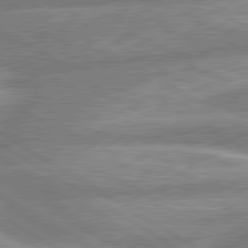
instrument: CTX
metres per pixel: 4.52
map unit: lApd
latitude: 80.4412
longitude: -164.9136
